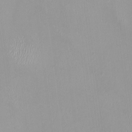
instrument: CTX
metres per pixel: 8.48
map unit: HNhu
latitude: -0.1228
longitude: -4.9136
